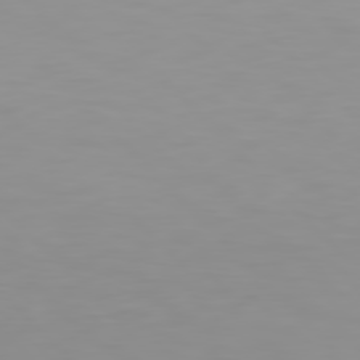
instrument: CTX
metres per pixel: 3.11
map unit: Hpe
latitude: 77.1781
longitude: -163.9339
